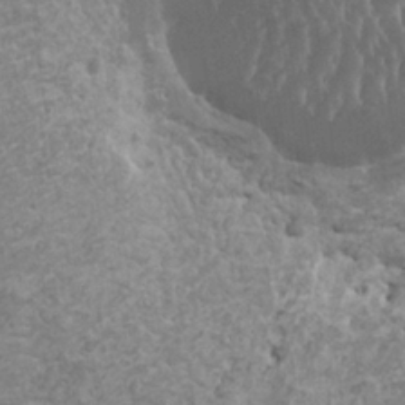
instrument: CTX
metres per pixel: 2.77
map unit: HNhu
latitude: -1.0487
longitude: 2.4062
